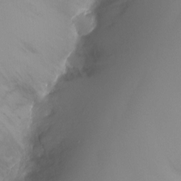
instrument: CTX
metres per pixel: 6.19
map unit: Ht
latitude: -5.9367
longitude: -26.3278
